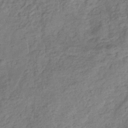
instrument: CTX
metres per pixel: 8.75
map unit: eHb
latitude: -32.2551
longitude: 73.4454
